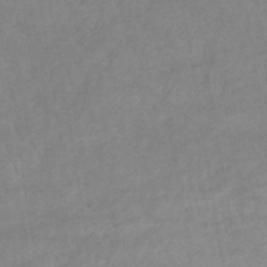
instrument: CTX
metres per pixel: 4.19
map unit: lHb
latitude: -44.6707
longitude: 67.1242
